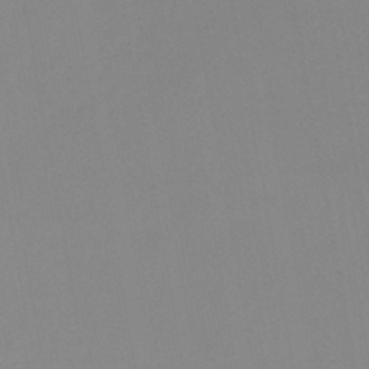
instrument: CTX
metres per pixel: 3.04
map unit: lHb
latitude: -44.0094
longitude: 68.1038
